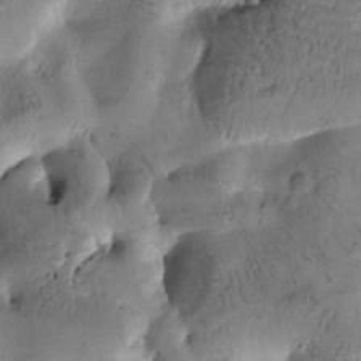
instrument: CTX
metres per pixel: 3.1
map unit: Htu
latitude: -3.1620
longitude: 171.4832
